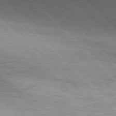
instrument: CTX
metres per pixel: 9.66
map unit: Hpe
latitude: 77.2726
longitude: -126.7813
